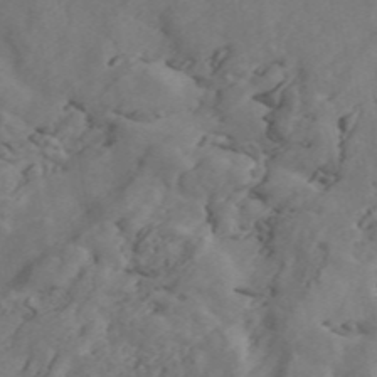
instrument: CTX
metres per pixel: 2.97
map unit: ANa
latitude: 47.6694
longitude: -83.7260
